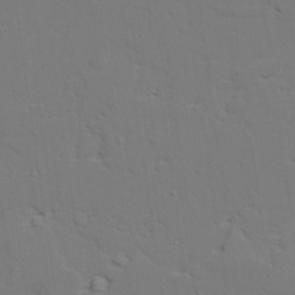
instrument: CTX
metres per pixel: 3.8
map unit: lAvf
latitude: 27.7072
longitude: -109.3859
